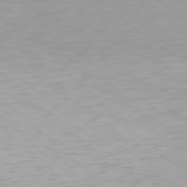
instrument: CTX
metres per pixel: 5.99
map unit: Hpe
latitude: 78.3468
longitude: -170.2144
